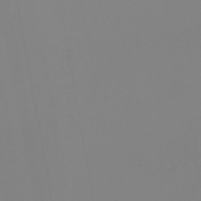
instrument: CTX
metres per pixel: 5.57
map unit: lHb
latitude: -49.5777
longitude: 74.6897
